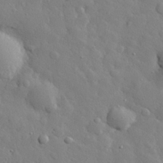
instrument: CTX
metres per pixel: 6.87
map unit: eHh
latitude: 28.4790
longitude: -78.6302
